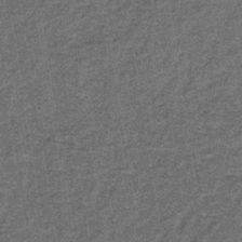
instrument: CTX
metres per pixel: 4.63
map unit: lHb
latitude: -38.9541
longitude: 65.8234
